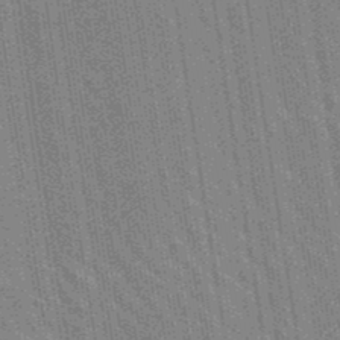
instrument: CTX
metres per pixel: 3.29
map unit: lHb
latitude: -48.0850
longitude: 74.4629
